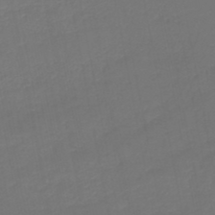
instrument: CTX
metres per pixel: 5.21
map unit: lHb
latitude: -46.6518
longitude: 74.3307
